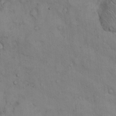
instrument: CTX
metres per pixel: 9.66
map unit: Hto
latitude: 12.4412
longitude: -59.6505
